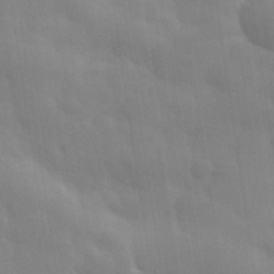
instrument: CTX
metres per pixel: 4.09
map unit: eHh
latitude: 32.0444
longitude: -70.1956
